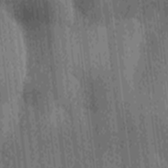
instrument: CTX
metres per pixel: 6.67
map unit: Ave
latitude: -7.4076
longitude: -123.5182
